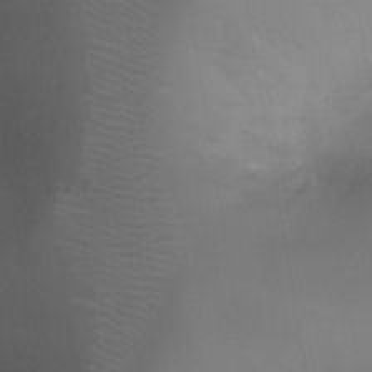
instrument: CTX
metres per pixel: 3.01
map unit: Ht
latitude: 1.3859
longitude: -22.0822
